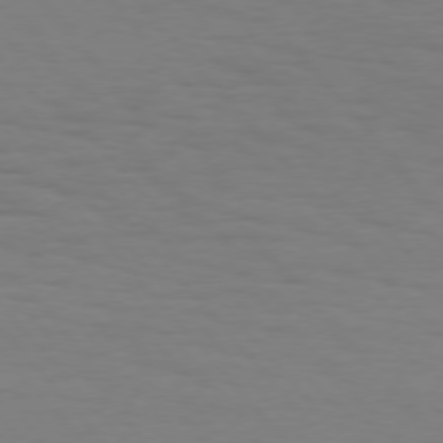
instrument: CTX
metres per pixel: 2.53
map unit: Hpe
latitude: 75.4426
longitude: -132.2900
